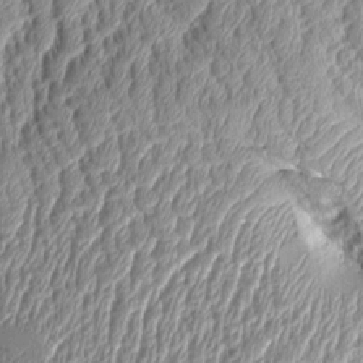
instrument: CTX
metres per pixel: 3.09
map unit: Aa
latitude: 9.3293
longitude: -128.7435
